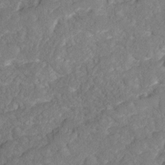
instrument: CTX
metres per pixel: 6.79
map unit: Ave
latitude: 16.9703
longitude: -134.9513
